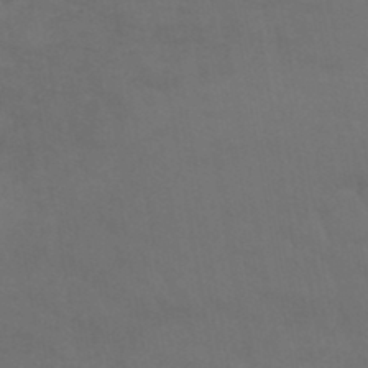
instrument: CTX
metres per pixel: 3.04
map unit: lHb
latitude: -45.7856
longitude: 66.5763
